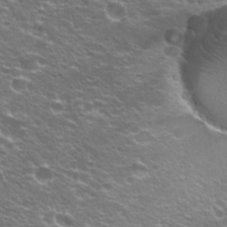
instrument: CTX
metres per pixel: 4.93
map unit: Hto
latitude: 23.1214
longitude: -32.5168
